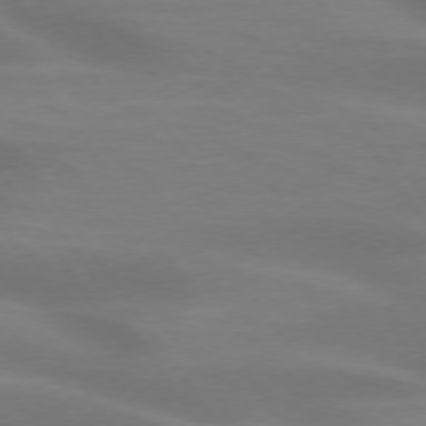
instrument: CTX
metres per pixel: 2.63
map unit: lApd
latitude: 74.3467
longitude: -48.6679
